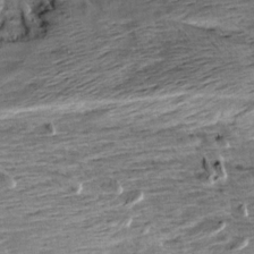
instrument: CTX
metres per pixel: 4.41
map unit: Aa
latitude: 9.3482
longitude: -141.8394
